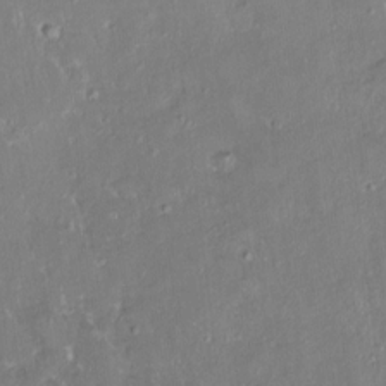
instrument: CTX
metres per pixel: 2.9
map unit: HNhu
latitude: 3.9528
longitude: 8.0094
